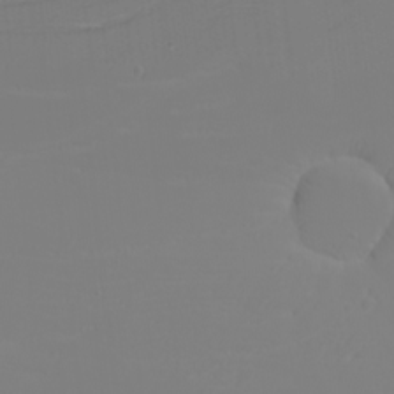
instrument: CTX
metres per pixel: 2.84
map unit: eHh
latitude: -5.7855
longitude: -84.4601
